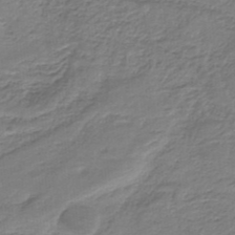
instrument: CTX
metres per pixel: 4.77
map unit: HNb
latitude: -34.5952
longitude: 59.9556
